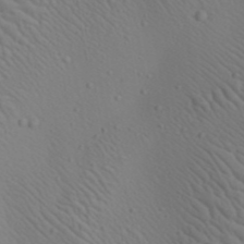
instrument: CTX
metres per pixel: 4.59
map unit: Aa
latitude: 22.9703
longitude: -138.4601
